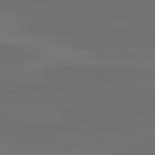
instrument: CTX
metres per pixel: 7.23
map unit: lApd
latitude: 80.3467
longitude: -85.1592
